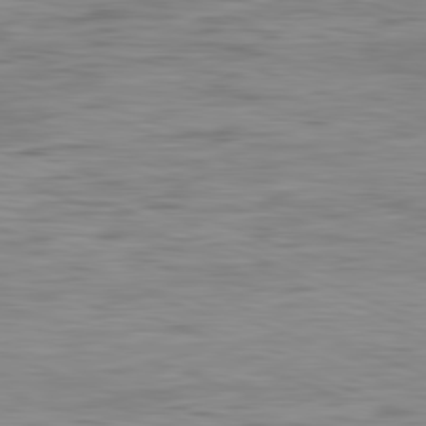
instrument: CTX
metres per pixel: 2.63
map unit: Ap
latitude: -82.1228
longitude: -73.6505
